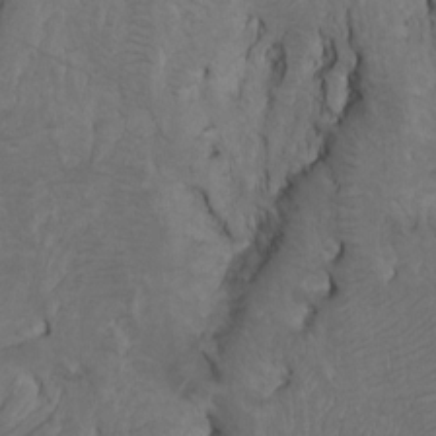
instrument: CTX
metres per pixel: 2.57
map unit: Htu
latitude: -8.4818
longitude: -64.5546
